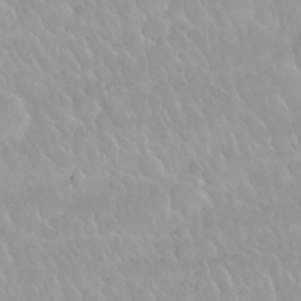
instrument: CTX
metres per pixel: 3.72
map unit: Nhu
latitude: 29.7449
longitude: -55.2915
